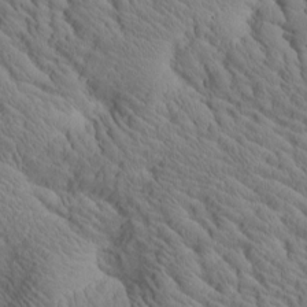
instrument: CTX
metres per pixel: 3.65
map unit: Htu
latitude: 0.7813
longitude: 175.3509
